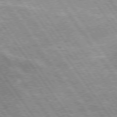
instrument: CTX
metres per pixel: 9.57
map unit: Hpe
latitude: 74.5546
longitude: -151.1403
